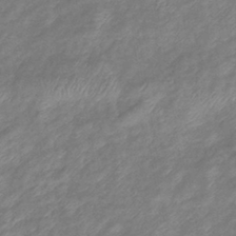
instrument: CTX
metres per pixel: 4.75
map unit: eHb
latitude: -39.1809
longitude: 78.8975
